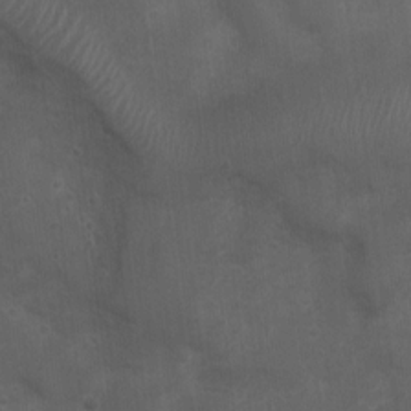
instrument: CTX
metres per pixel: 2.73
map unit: Nhu
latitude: 3.8016
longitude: -16.9135
